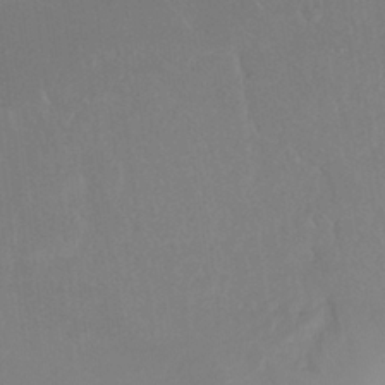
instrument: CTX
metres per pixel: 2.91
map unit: Ht
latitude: -15.2187
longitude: -54.0633
